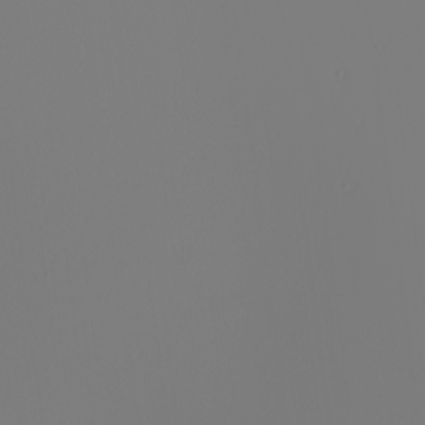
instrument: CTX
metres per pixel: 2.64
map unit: Nhu
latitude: -7.6155
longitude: -95.6505
